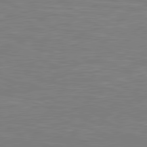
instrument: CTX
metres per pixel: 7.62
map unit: lApd
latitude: 81.0836
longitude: -170.8380
